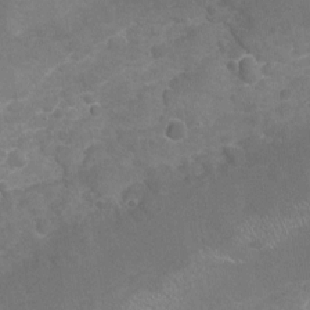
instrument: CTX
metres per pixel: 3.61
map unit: Nhu
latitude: -18.8786
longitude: -56.8191
